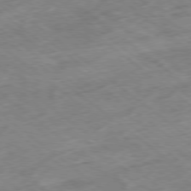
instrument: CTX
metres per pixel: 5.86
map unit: Ap
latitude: -79.0675
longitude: -48.6113
